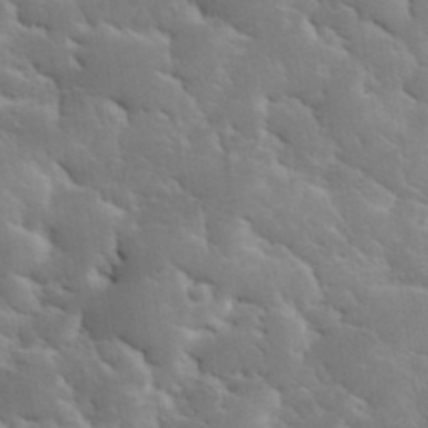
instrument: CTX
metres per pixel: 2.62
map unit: eHh
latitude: 36.1011
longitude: -67.4615
